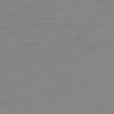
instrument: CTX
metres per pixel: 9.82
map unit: Ap
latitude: -77.0297
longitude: -63.2915
